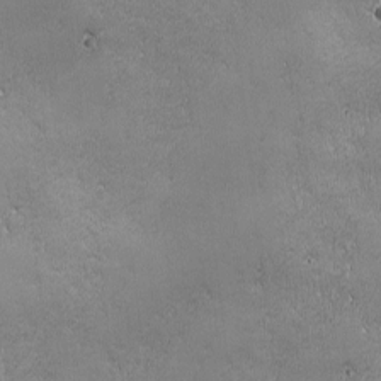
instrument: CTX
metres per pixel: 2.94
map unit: Ave
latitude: -7.3887
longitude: -121.4427
